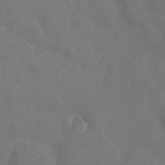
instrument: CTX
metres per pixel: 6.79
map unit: Ht
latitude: -11.1809
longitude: -20.6869
